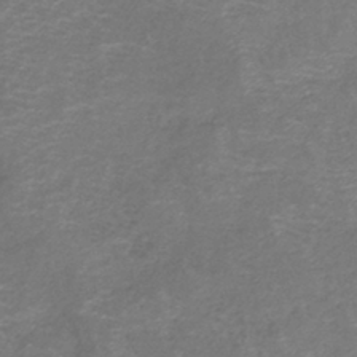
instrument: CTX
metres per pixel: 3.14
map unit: lHb
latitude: -42.1038
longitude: 78.9352
